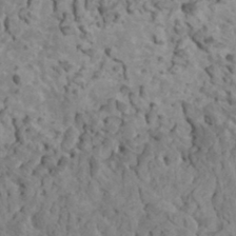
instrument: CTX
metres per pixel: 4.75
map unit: HNhu
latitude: 5.6883
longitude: -0.7813
